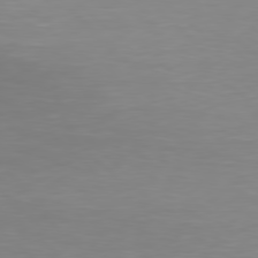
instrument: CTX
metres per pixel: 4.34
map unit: Hpe
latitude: 78.2334
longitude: -171.1214
